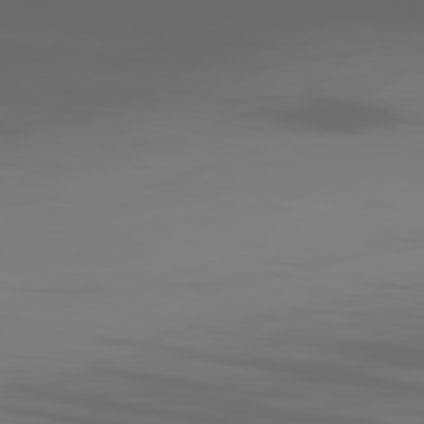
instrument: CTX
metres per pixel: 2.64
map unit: Ap
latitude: -79.9745
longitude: -93.6505
